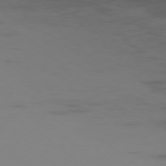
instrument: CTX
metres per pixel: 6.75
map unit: Ap
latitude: -78.1794
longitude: -66.4223
